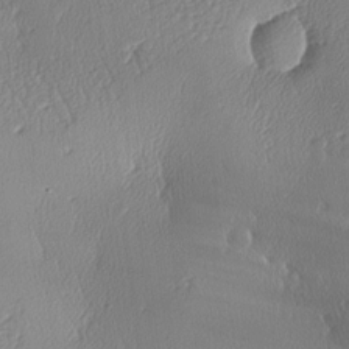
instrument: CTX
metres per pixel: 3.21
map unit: lAa
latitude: -8.3684
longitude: -128.7624
